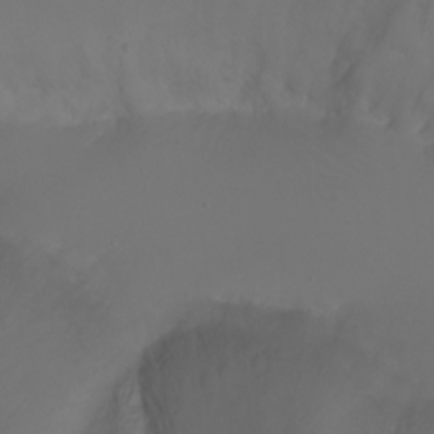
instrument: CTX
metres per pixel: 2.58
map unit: Nhu
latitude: -7.6722
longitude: -73.6127
